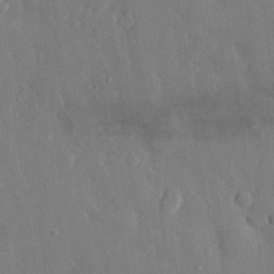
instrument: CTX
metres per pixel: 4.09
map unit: eHh
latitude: 28.8380
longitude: -80.1200
